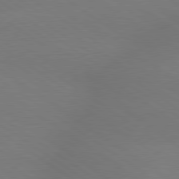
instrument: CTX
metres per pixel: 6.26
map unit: lApd
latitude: 79.4805
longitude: -151.8394
